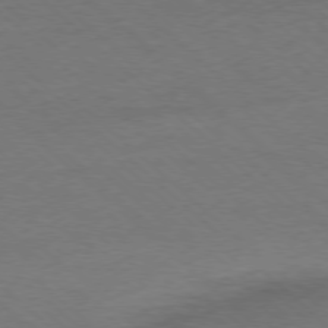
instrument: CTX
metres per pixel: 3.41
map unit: Ap
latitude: -78.0850
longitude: -86.0822
